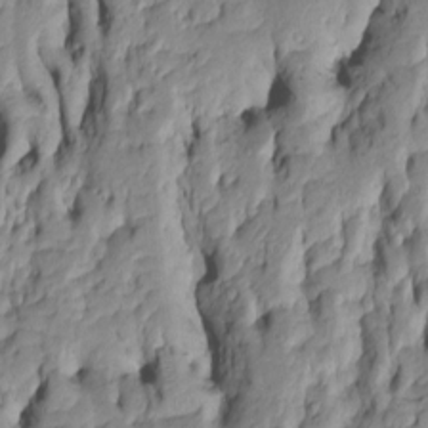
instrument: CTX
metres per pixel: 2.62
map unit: Htu
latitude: -5.5210
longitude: 151.0486
